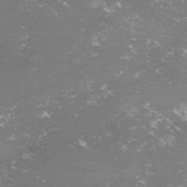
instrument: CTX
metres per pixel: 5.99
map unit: lHvf
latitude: -14.9164
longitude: -100.1767
